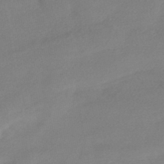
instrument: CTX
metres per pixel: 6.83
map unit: HNhu
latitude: -42.8030
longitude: 91.0109
